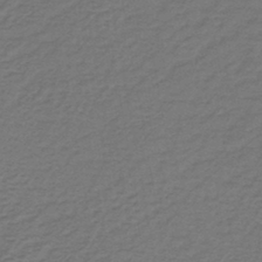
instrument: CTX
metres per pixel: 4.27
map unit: lHb
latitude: -43.1431
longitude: 62.3684
